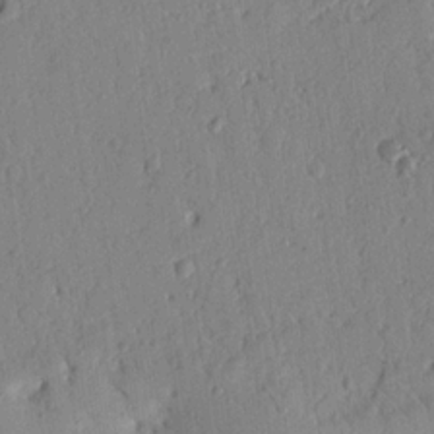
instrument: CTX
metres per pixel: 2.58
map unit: Nhu
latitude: 18.7246
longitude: -78.4979
